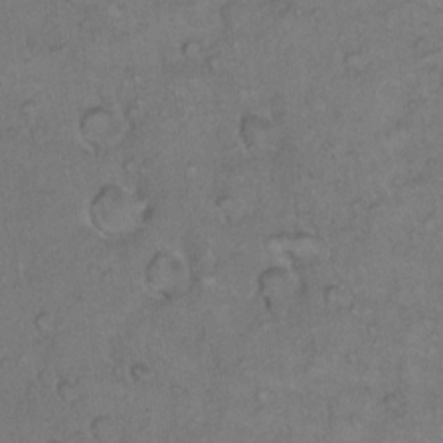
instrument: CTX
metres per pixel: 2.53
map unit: Hto
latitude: 10.4034
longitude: -60.2333
